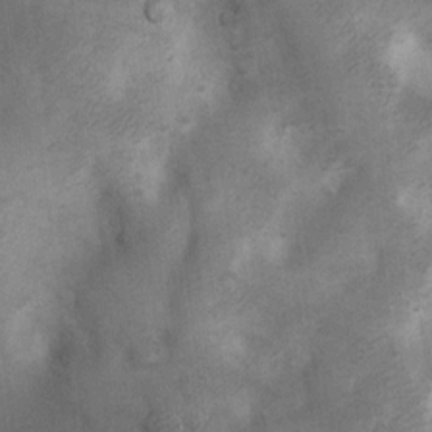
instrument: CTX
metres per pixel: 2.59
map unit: Nhu
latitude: 6.8002
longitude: -23.5182
